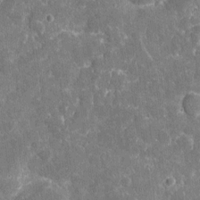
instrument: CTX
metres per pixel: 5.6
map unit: eHh
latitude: 5.5182
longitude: -67.8772
